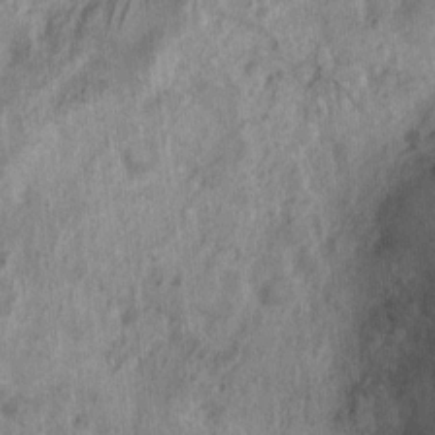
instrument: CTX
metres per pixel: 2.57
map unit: Nhu
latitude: 6.5546
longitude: -20.2711
